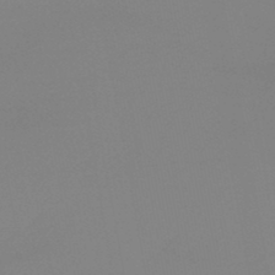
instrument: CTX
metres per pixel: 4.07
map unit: HNb
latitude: -45.8800
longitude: -44.6490
